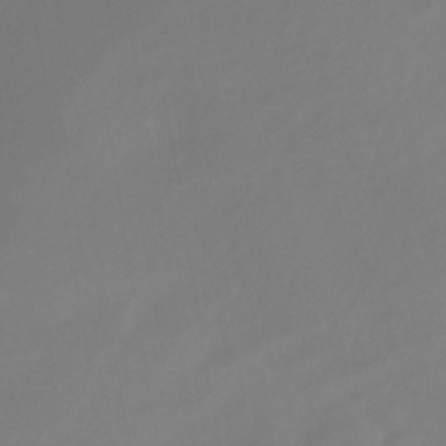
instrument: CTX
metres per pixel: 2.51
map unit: HNhu
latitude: -41.1242
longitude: 106.5952
